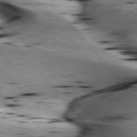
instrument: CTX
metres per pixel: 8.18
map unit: lApd
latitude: 76.5545
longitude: -61.2726
